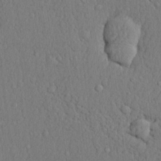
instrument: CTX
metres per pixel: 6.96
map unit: lHvf
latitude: 22.4223
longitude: 142.4629
